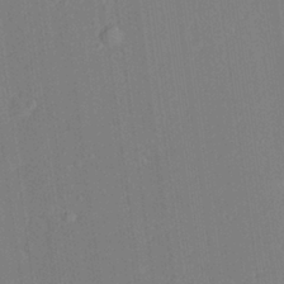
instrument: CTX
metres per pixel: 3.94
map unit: Aa
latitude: 26.0822
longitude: -137.6694
